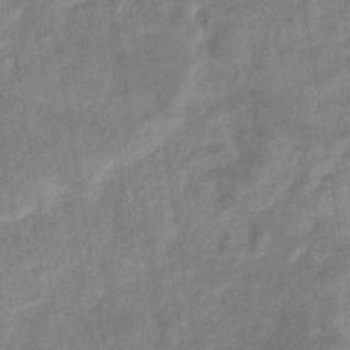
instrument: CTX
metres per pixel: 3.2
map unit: eHb
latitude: -34.6518
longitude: 74.2173
